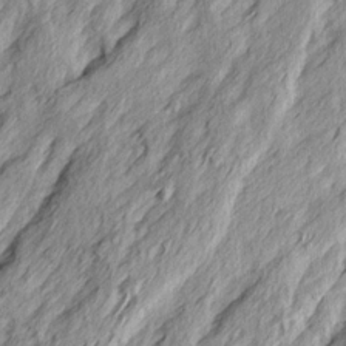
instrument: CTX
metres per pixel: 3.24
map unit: Ave
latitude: 15.3671
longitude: -137.3293
